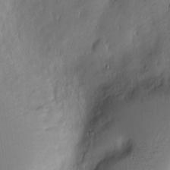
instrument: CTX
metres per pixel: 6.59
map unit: Nve
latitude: -9.7100
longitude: 173.1620
